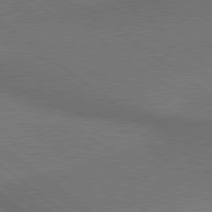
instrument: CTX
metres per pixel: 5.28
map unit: lApd
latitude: 79.5560
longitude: -176.3089
